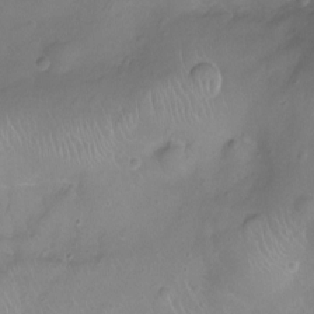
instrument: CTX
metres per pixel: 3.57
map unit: Ht
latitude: -8.4629
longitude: -20.4034
